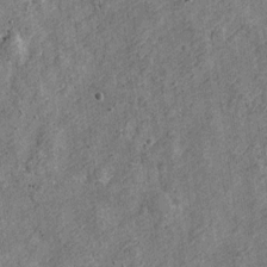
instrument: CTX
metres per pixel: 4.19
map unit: Nve
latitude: -23.8989
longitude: 107.2376
